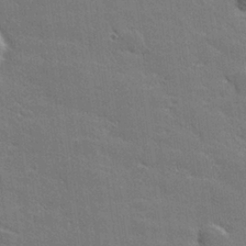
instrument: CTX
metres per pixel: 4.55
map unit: lHvf
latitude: 26.6680
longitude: 142.4440
